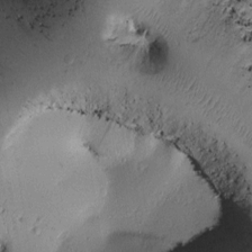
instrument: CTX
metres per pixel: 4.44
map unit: Htu
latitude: -2.1794
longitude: 171.6533
